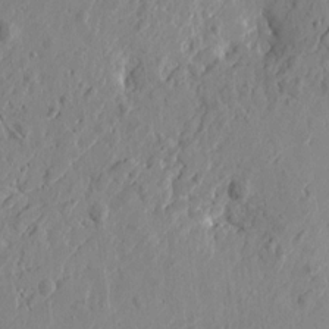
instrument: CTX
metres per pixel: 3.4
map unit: Htu
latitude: -1.8612
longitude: -178.5357
